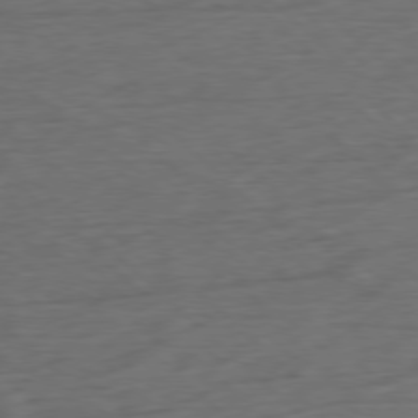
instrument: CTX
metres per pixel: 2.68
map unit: Ap
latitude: -78.7274
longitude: -71.6883
